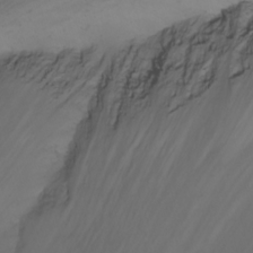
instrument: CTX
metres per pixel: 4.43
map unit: Htu
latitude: -8.4062
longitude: -64.4223
